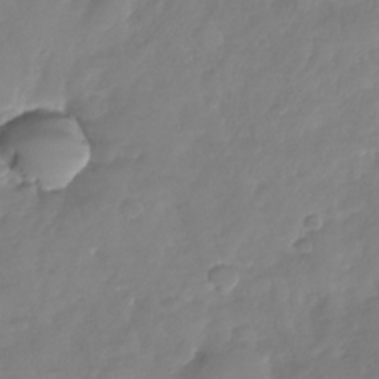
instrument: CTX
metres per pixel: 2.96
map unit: Nhu
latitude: -29.2943
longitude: -61.2348
